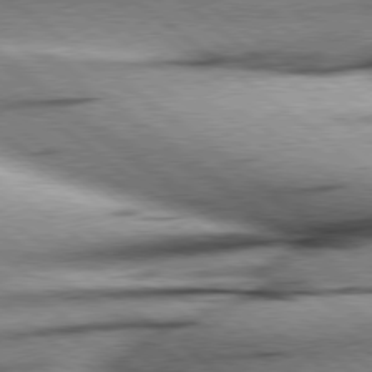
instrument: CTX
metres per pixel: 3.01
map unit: Hpe
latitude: 78.8002
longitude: -154.2711
